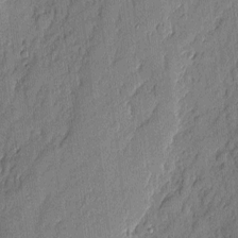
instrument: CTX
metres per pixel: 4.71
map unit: eHh
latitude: 4.0255
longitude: -76.3845
